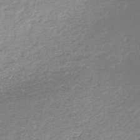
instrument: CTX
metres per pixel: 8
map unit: lHb
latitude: -44.1417
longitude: 69.8800
